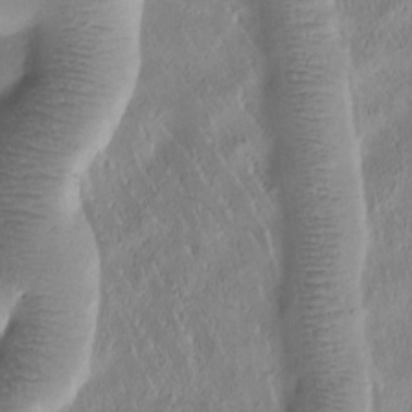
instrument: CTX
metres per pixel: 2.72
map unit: Htu
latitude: -0.9164
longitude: 171.3510
